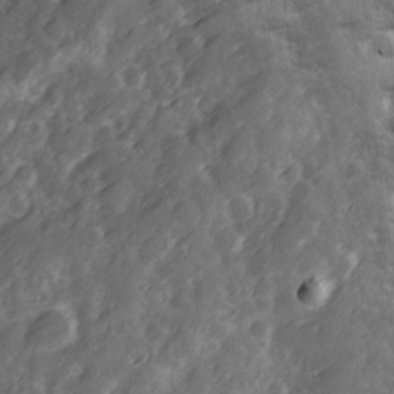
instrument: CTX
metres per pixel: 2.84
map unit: Ave
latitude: 12.8191
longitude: -103.2915
